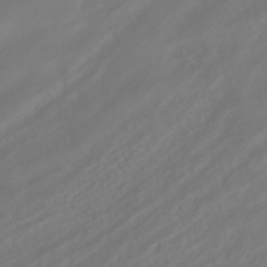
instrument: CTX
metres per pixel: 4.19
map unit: HNhu
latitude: -42.1416
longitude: 104.9164
